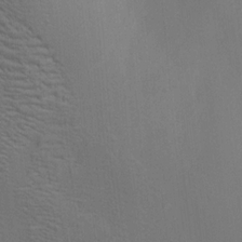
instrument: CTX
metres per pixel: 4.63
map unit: HNhu
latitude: 10.1767
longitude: 23.5588
